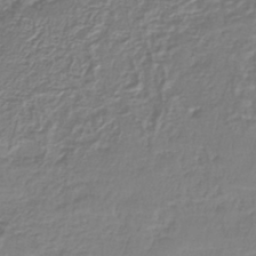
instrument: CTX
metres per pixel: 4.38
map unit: lHb
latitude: -37.6344
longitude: 57.8800
